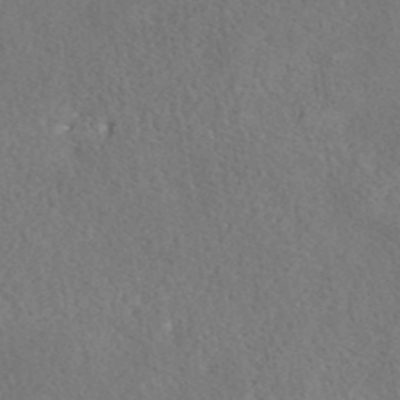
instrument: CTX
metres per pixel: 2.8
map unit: eAb
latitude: 41.1970
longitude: 108.7652
